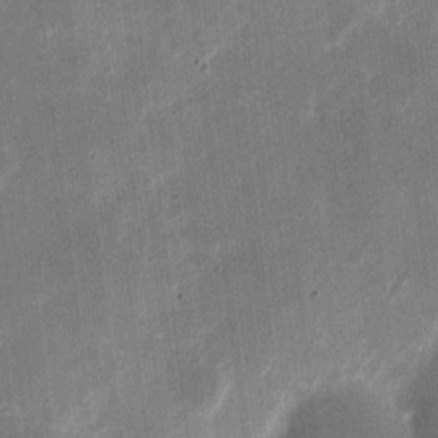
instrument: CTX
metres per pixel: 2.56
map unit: eHh
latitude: 11.6505
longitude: -68.6113
